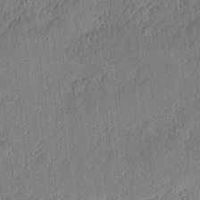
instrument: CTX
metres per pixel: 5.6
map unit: eHh
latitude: 4.2333
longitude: -75.7450
